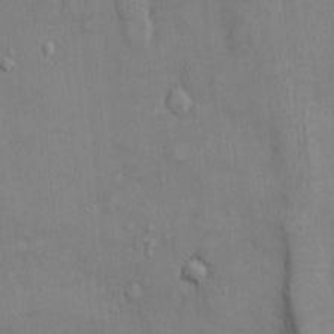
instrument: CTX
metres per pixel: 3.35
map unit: Ht
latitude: -3.8989
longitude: -14.7058
